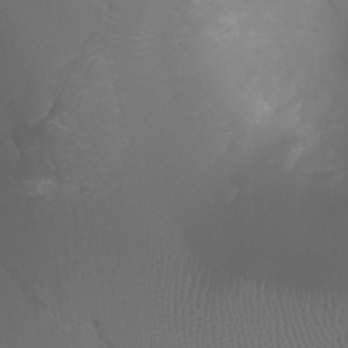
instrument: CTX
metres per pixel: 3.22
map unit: Ht
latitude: -1.0298
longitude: -17.6694
